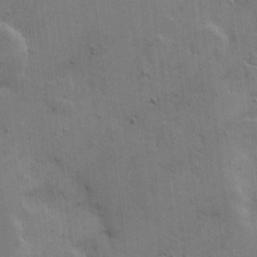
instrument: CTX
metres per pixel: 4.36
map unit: Hto
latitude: 5.6316
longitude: -61.6883
